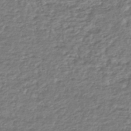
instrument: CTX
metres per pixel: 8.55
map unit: HNhu
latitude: -45.4643
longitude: 97.4455
